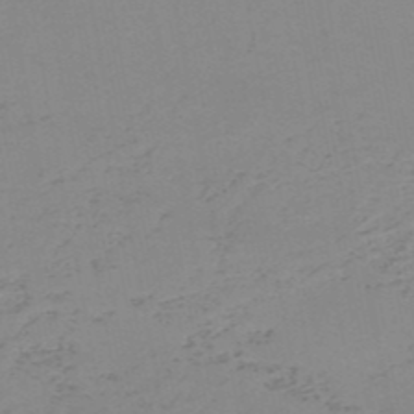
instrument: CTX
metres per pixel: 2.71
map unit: HNb
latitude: -51.3887
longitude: -52.7435
